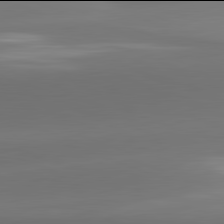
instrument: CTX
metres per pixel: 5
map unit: lApd
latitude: 81.9906
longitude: -163.3671
